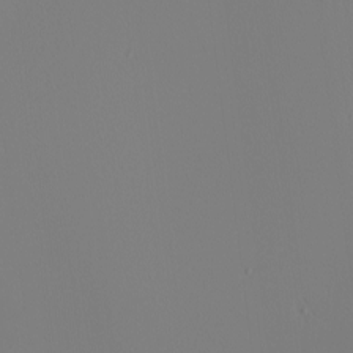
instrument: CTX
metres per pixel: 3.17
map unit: Nhu
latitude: -5.3698
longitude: -95.4993
